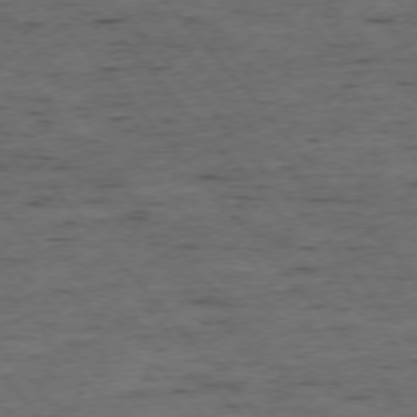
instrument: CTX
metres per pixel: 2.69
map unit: Ap
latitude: -75.9367
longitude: -90.2711
